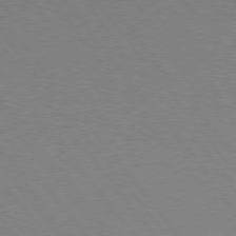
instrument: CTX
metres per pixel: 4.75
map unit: Hpe
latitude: 75.5371
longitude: -144.4223
